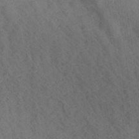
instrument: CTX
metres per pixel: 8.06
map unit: lHb
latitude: -33.5399
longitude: 71.8800
